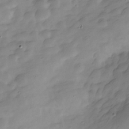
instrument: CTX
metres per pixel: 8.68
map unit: Nve
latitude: -21.7666
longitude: 107.2565
